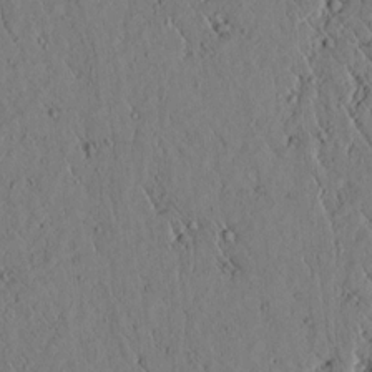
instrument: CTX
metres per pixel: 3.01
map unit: lAvf
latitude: 6.1767
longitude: 159.7288
